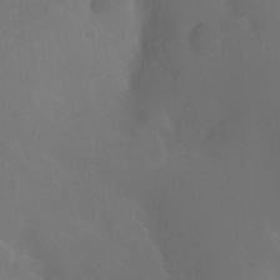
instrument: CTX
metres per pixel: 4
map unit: Nhu
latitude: -13.5210
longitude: -70.4790
